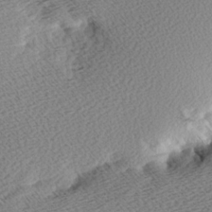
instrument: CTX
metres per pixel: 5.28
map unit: Aa
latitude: 8.4034
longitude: -141.3859
